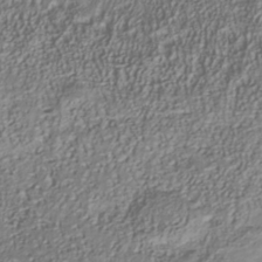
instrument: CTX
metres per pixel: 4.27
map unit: Nhu
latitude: -40.9919
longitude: -85.6316
